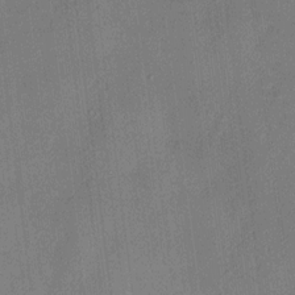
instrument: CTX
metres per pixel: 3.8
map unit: HNhu
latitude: 12.4601
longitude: 9.6344
